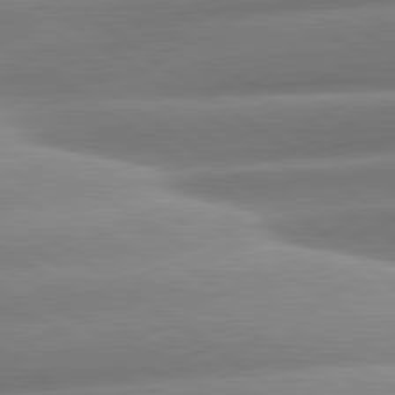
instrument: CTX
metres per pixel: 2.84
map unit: lApd
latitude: 81.1214
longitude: -157.6504
